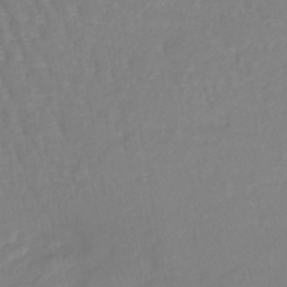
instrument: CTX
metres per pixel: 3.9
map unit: lHb
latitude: -41.4454
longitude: 65.2376
